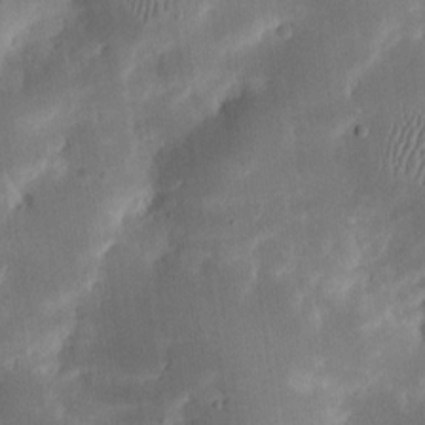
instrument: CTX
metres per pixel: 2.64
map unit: eHh
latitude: 20.4601
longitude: -70.3278
